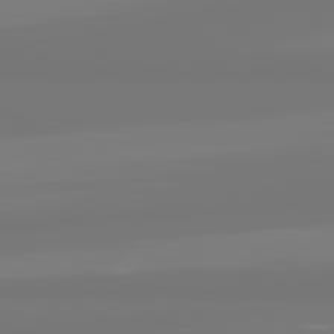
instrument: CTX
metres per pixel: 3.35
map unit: lApd
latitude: 81.8961
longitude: -176.4223
